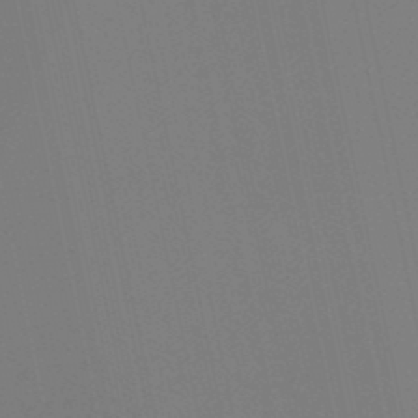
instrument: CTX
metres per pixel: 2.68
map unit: lHb
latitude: -48.1417
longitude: 75.2187
